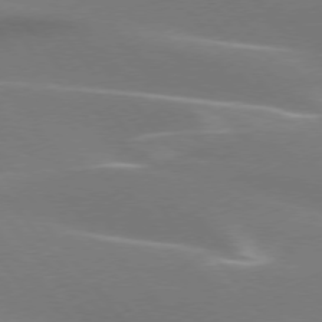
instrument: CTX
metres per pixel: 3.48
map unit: lApd
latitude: 75.1025
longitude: -63.0270
